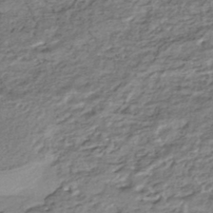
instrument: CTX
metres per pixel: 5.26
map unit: HNhu
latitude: -44.7652
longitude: 97.6722
